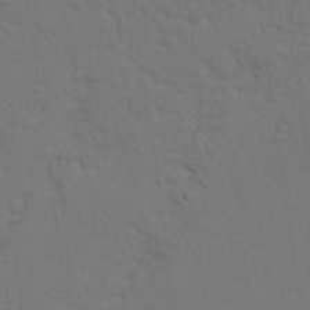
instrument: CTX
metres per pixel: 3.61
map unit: Nhu
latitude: 22.7624
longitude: -73.5183
